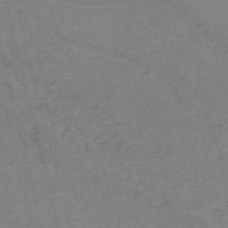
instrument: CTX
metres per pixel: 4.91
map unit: HNb
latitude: -54.4440
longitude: -46.4412
